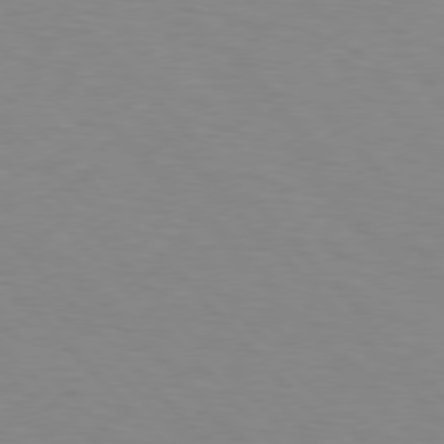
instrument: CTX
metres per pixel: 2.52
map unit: Hpe
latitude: 76.6112
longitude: -160.0822
